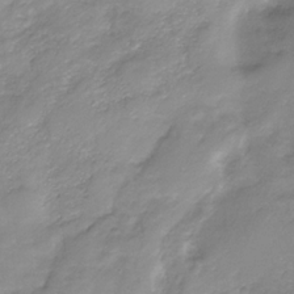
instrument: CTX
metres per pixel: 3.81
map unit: Nhe
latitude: -32.4251
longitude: -92.7624
